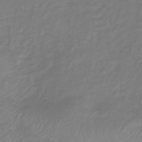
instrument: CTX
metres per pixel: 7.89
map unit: lHb
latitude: -41.1053
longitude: 78.5384
